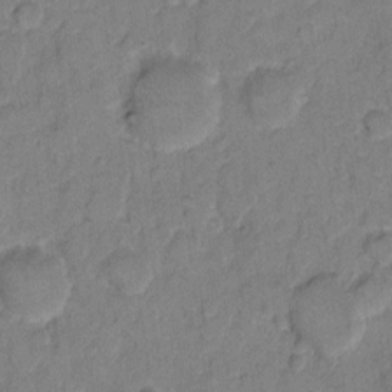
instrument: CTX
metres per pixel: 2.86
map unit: eHh
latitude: 10.6869
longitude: -64.5924
